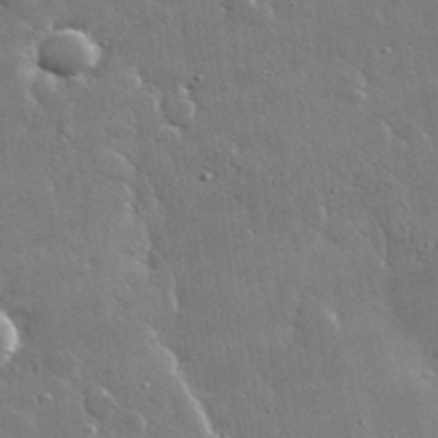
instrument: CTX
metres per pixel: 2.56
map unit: lHvf
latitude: 32.5168
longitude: -92.5734
